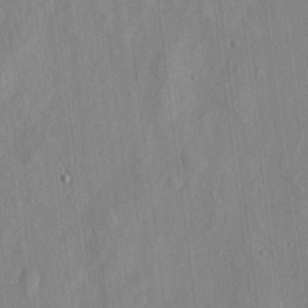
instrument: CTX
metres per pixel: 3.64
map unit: eHh
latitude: 5.9339
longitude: -73.6694
